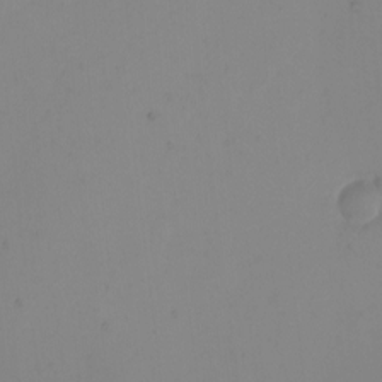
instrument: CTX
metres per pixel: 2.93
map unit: eHh
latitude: -1.8612
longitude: -74.5546
